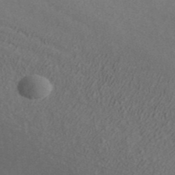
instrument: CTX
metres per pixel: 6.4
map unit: ANa
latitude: 42.2712
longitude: 29.1053
